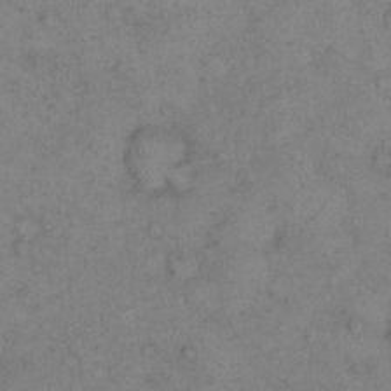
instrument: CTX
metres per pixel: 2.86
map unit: eHh
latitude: 14.6491
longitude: -63.2915
